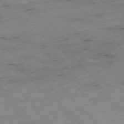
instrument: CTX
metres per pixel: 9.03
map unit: Hpe
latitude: -76.7652
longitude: -17.7072
